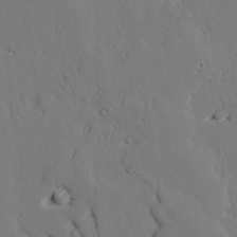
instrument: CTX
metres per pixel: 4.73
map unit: lAvf
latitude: 26.4601
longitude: -110.7058
